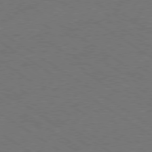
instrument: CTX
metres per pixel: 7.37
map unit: Ap
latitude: -79.9556
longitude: -66.0822
